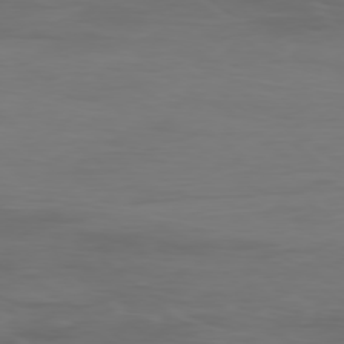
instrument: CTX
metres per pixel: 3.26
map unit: Ap
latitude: -78.3306
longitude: -79.6694
